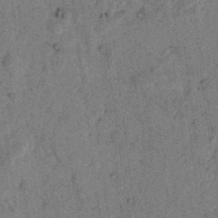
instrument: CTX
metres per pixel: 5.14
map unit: lAvf
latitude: 4.7624
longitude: 158.6896
